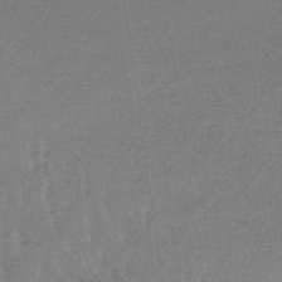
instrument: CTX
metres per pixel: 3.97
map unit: lHb
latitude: -32.9731
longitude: 69.2564
